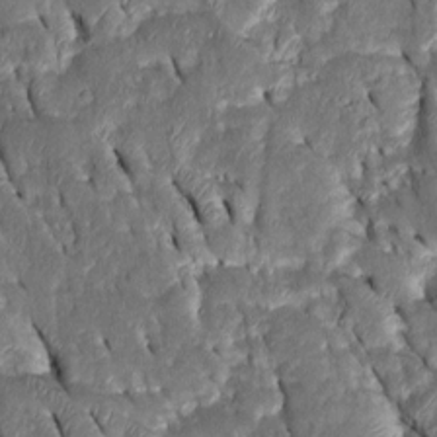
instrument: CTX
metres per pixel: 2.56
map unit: Htu
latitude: -1.0487
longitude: 149.6533
